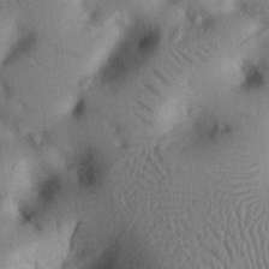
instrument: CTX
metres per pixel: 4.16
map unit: eHh
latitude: 25.3859
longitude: -75.9717
